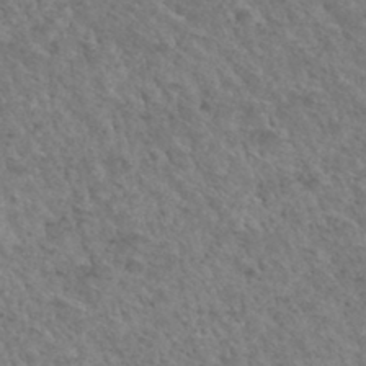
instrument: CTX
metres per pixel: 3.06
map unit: Hto
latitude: 32.4034
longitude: -49.8961
